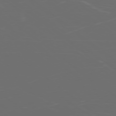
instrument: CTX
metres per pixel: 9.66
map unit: Ap
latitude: -78.3495
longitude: -75.6883
